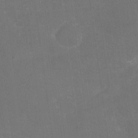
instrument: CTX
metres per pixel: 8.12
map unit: Nhu
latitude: -15.6722
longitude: -58.1767
